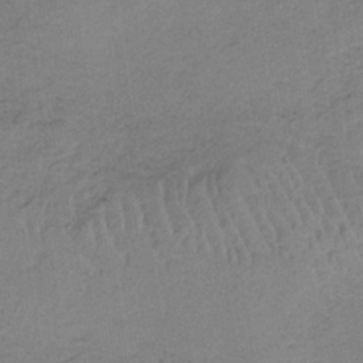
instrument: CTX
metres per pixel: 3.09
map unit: HNb
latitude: -33.8045
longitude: 59.1809
